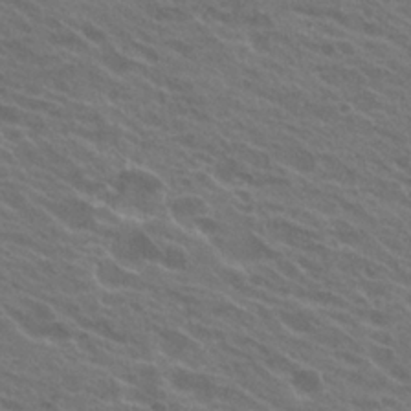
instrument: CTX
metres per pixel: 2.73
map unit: Hto
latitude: 24.4601
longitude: -38.2333
